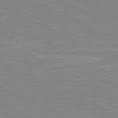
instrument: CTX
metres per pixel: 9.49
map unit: lApd
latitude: 81.0836
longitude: -172.6679
